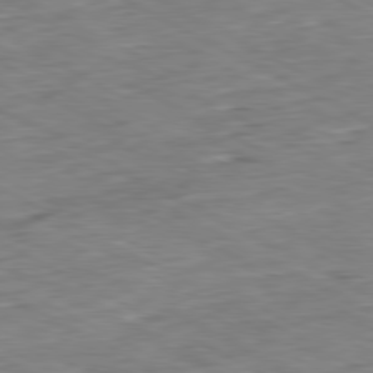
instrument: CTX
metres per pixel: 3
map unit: Ap
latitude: -80.8408
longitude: -80.8002
